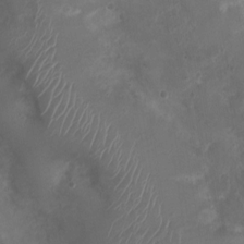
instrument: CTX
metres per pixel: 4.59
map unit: Nhu
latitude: 3.7260
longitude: -15.3482
